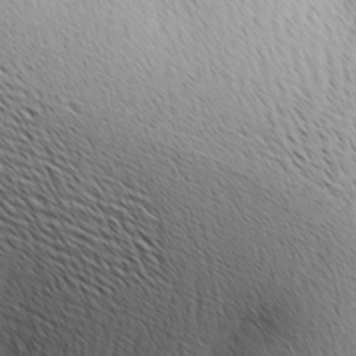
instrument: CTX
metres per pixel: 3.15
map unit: lAa
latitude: 10.4979
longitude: -107.6505
